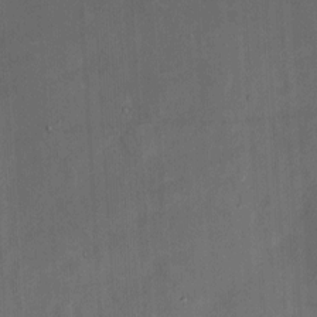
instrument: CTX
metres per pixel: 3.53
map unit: eHh
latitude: 5.4426
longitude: -69.0081
